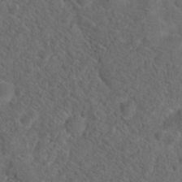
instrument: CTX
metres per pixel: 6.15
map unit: Hto
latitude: 19.1592
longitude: -39.4048
